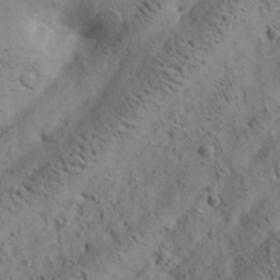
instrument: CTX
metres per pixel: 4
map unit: lAa
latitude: 20.0822
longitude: -140.1577
